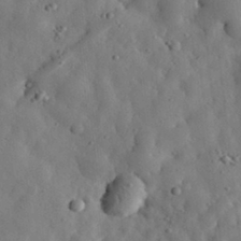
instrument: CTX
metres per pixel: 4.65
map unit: eHh
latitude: 30.2712
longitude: -77.8961
